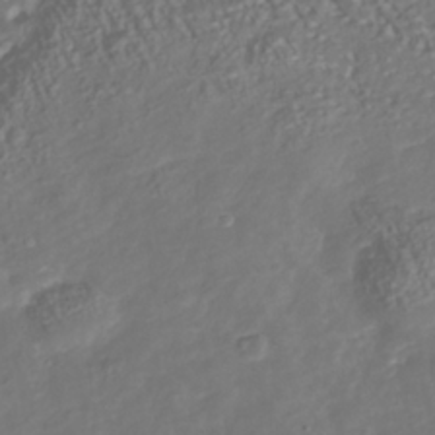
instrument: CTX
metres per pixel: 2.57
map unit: Nhu
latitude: -38.9542
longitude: -80.6490
